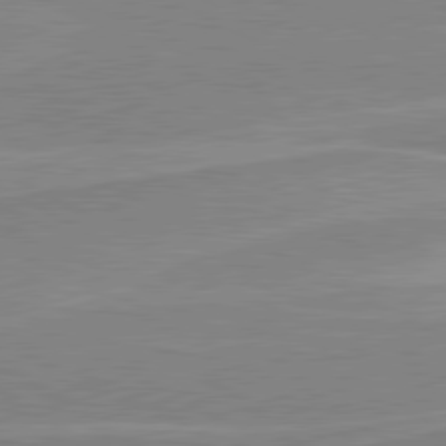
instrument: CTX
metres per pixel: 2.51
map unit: lApd
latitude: 80.5357
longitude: 170.5385
